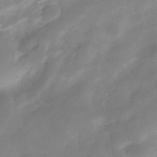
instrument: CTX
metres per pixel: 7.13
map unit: Hve
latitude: -31.5021
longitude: 89.5021
